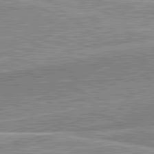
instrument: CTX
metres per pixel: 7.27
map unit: lApd
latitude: 82.0822
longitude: 139.7856
